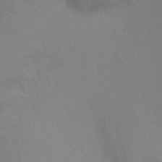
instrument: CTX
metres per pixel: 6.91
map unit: Ht
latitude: -7.9178
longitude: -36.9892
